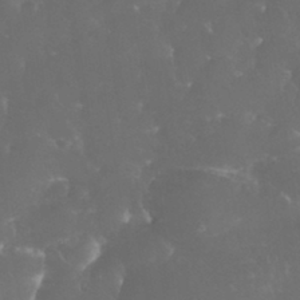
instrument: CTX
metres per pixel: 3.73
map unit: eHh
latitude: 32.5357
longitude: -63.4616
